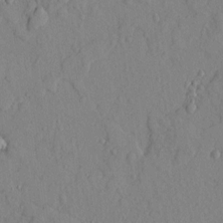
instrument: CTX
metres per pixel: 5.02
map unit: Ave
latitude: 9.5371
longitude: -102.0822
